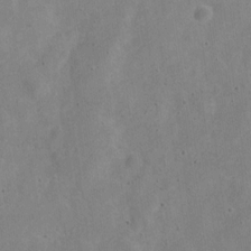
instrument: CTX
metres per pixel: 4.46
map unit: Nve
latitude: -24.2550
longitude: 107.4644
